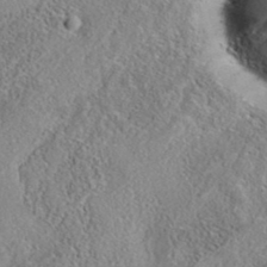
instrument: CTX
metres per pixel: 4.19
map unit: eAb
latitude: 35.7827
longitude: 109.6533
